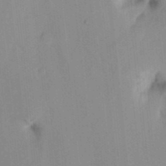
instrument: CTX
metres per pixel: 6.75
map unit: eHh
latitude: 5.1970
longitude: -73.7450
